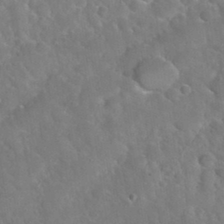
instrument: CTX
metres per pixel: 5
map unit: Nhu
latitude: 31.7072
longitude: -51.3103
